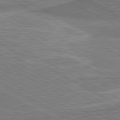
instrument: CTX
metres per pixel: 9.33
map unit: lApd
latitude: 80.8758
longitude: 142.1983
